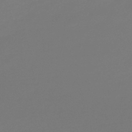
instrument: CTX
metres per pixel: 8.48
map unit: lHb
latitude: -46.0283
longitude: 59.3698
